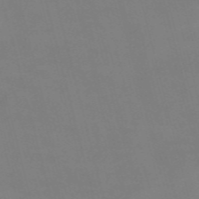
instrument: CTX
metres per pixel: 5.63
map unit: Nve
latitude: -57.8989
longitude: 61.8422
